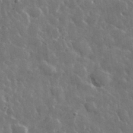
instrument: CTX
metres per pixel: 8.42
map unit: lHvf
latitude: 36.4034
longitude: -89.1970
